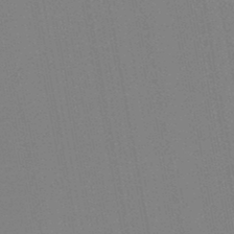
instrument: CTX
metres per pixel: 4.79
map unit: lHb
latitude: -46.8597
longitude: 69.5777
